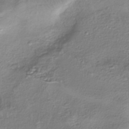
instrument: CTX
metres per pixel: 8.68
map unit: HNhu
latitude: -40.8030
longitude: 106.7463
